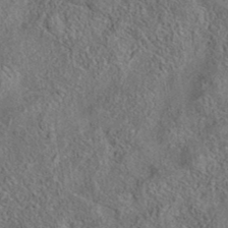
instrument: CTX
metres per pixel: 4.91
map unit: eAb
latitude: 36.0633
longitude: 113.2754
